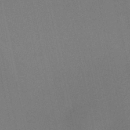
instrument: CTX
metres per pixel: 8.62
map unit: HNb
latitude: -46.8786
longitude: -41.6882
